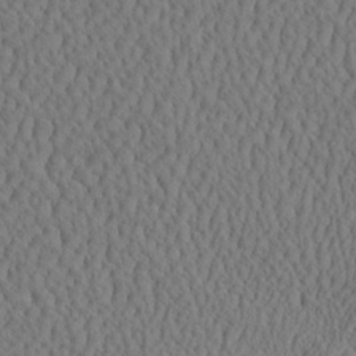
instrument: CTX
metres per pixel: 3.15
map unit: eHh
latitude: -2.9730
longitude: 15.2943
